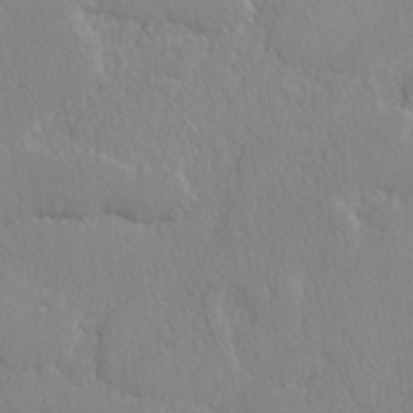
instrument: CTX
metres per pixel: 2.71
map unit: lAvf
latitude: -4.1794
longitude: -108.4979
